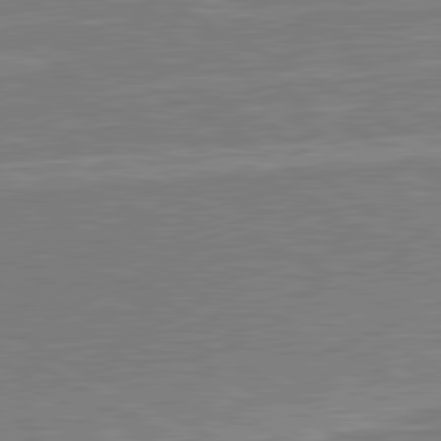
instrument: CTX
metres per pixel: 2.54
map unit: lApd
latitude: 80.7813
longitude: 142.2550
